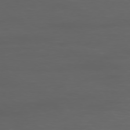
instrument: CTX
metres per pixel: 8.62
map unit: Ap
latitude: -78.1039
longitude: -79.5749
